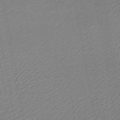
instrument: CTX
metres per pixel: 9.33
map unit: lHb
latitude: -46.8030
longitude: 59.1620
